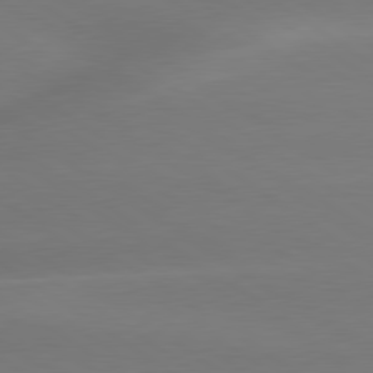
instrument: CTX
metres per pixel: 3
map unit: lApd
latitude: 79.8206
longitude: -134.4601
